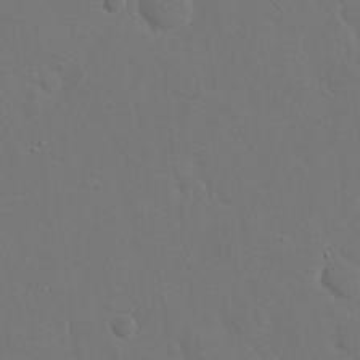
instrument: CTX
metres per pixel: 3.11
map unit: eHh
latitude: 18.9891
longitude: -67.1592
